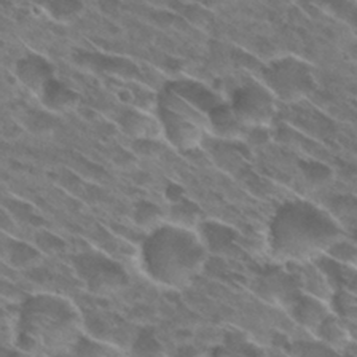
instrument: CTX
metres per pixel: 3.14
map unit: Hto
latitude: 29.0080
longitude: -43.8583
